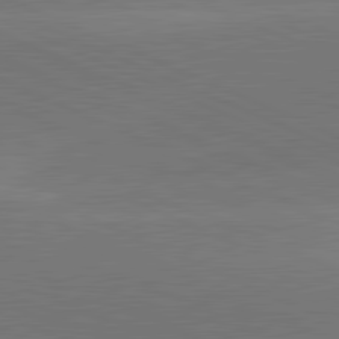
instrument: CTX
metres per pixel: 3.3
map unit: lApd
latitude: 81.9528
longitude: -154.8947
